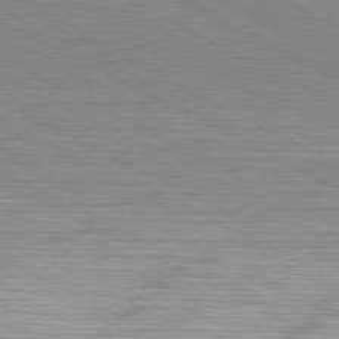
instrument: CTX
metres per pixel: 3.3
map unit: Hpe
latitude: -81.4644
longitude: 17.4833
